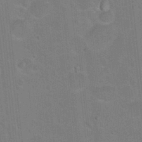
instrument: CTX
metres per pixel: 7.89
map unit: Hto
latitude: 12.6680
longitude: -36.0255
